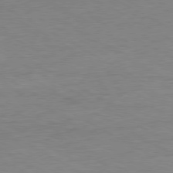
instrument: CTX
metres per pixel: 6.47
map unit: Ap
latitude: -80.5196
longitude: -86.8002
